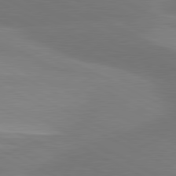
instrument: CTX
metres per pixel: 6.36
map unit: lApd
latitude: 80.9892
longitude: 126.5951
